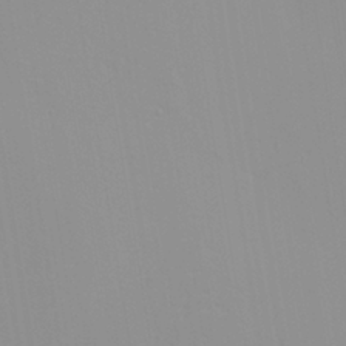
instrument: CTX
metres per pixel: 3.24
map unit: Nhu
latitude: -0.0472
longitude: -78.5168
